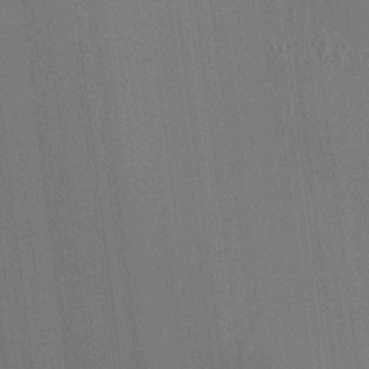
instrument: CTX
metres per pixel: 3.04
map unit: HNhu
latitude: 8.6680
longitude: 16.0661
